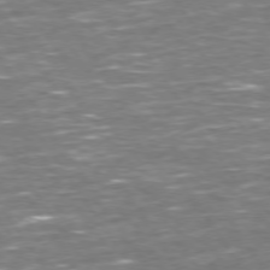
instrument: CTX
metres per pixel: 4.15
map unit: Hpe
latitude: 73.5183
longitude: -125.1214
